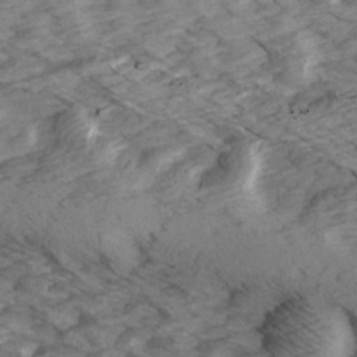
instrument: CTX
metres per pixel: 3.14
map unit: Ave
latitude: 15.3671
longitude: -103.4426
